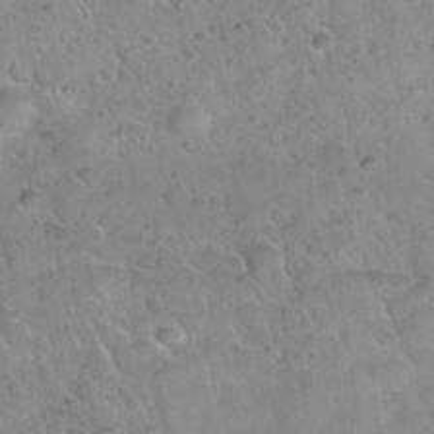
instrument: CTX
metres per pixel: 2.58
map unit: Nhu
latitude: 31.3671
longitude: -52.2334
